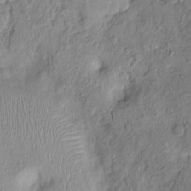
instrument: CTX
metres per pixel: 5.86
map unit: Nhu
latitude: 0.6112
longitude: -14.5924
